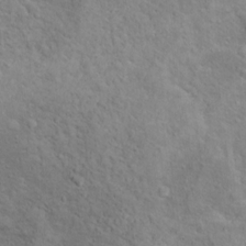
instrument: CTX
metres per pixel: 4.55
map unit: Ht
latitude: 12.7058
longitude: -39.8394
